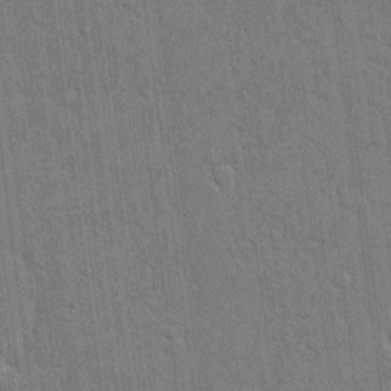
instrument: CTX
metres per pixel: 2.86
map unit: eHh
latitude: 15.0837
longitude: -69.1025
